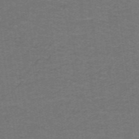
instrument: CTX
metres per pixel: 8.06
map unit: lHb
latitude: -42.6329
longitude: 54.5763
